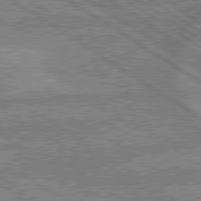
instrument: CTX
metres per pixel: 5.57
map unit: lApd
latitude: 79.2915
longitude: -162.3657
